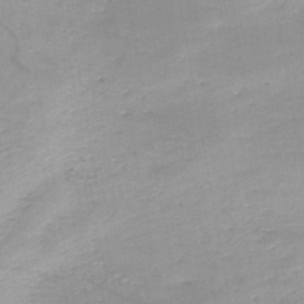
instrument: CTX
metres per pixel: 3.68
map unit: HNb
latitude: -50.0661
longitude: -39.9150
